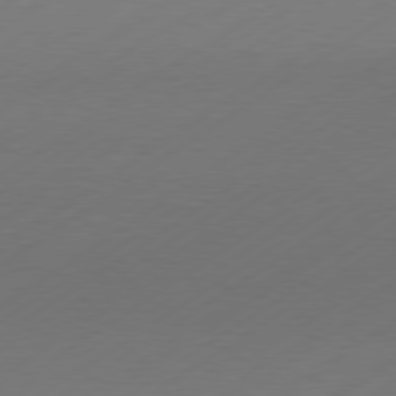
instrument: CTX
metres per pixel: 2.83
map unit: Hpe
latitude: -80.7274
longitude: 15.1243
